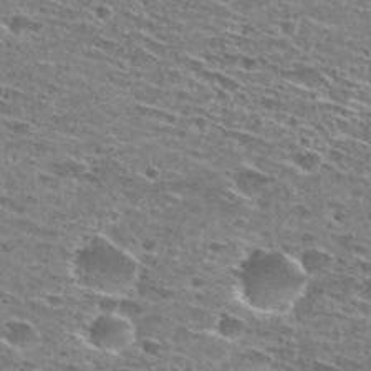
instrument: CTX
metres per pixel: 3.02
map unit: Hto
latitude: 28.4034
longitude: -46.4790
